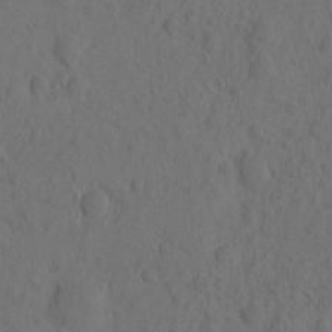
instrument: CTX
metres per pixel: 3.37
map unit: eHh
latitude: -0.6897
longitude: 16.0283
